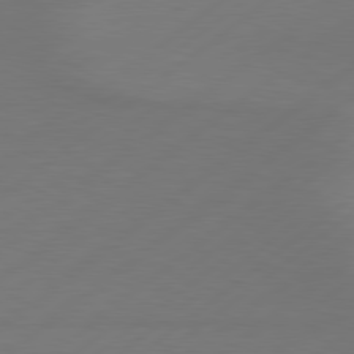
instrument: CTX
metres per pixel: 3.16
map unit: lApd
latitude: 79.1970
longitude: -131.7072
